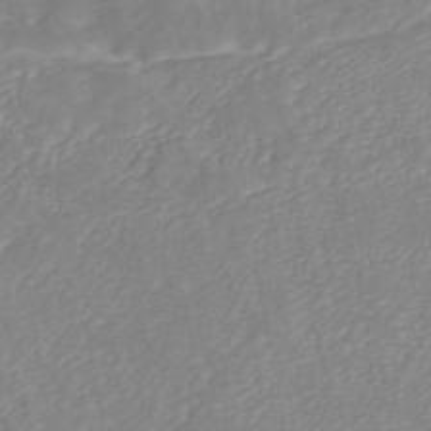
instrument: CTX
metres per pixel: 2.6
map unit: ANa
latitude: 45.1025
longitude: 24.3495
